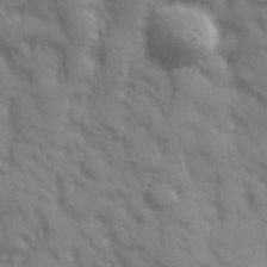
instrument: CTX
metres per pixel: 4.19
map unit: Hve
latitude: 32.6868
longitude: 150.1417
